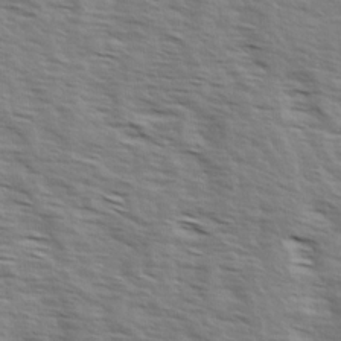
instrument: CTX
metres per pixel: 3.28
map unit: Ave
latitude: 14.6302
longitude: -103.1025
